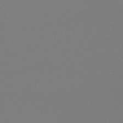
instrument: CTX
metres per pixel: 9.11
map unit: lHb
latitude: -47.2754
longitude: 66.6140
